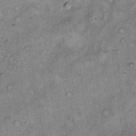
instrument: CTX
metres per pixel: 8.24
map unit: eHh
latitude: 14.4601
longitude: -64.2900
